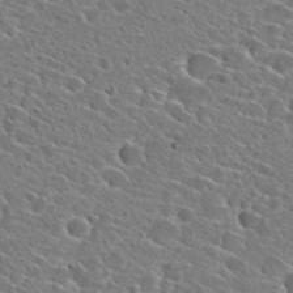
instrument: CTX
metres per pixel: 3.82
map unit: Hto
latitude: 24.4601
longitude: -45.2348
